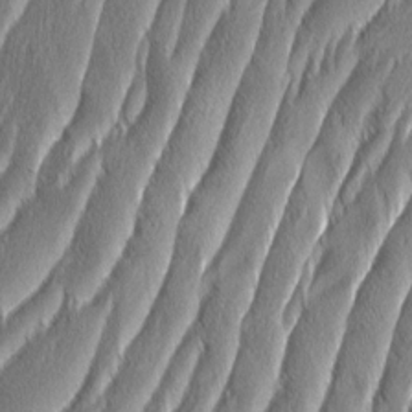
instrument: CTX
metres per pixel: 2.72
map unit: Aa
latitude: 7.9717
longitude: -130.7247
